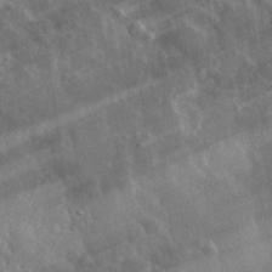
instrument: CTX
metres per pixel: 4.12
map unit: eHh
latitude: 31.2348
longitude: -80.0444
